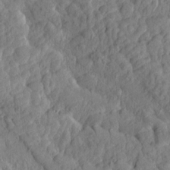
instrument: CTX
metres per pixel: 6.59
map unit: Htu
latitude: -7.8989
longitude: 177.8611
